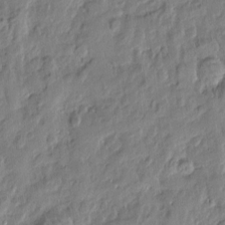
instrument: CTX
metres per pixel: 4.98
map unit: Htu
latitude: -2.7652
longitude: 179.2754
